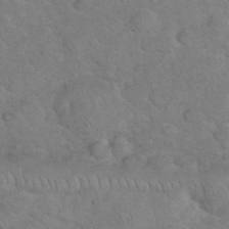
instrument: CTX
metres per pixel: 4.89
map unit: eHh
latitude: 36.7435
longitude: -64.3467
